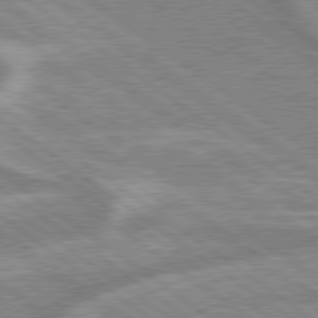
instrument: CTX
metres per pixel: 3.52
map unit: lApd
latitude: 79.2348
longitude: -169.2537
